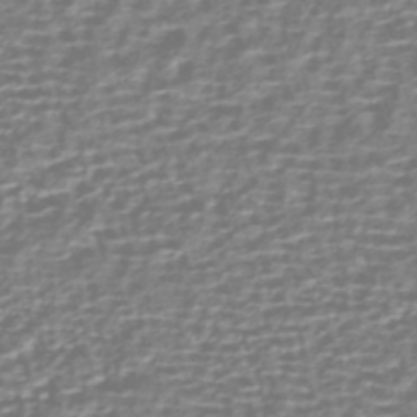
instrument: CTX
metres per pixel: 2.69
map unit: HNhu
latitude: -42.9163
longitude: 100.4628
